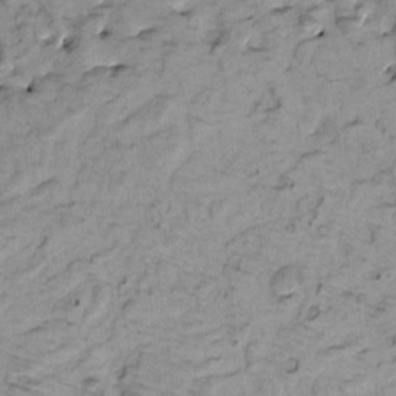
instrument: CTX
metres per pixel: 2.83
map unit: eHh
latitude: -0.7086
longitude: 16.8786
